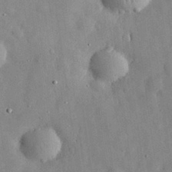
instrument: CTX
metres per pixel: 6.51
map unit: eHh
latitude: 29.3670
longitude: -74.1578
